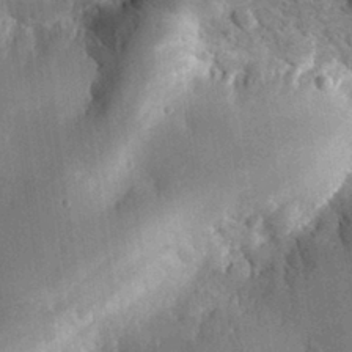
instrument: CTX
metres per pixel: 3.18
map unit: eHh
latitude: 29.9150
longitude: -79.9339
